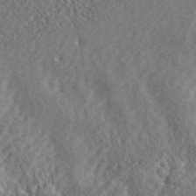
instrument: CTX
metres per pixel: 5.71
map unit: lHvf
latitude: 42.2712
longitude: -88.5168
